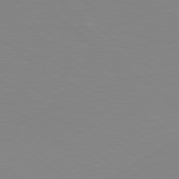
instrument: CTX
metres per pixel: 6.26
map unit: lApd
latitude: 79.0837
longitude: -176.9702
